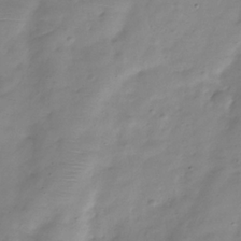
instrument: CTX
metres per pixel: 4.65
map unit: Hve
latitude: -32.4629
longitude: 91.0676
